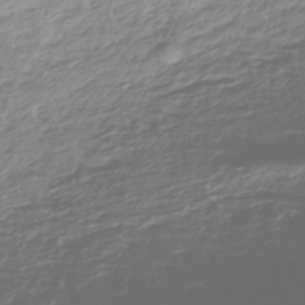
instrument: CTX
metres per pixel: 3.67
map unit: HNhu
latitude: -44.5196
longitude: 98.7085
